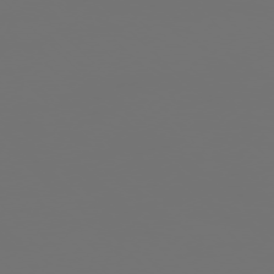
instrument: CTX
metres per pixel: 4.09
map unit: Ap
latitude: -77.2187
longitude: -62.1767
